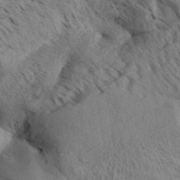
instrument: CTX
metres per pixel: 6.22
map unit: Aa
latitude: 32.2523
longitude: -138.5735
